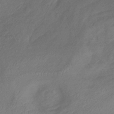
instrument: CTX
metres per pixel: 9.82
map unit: lHb
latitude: -39.1242
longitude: 74.7464
